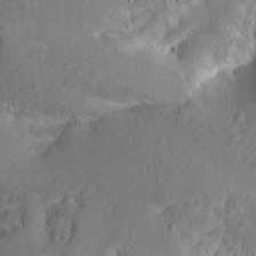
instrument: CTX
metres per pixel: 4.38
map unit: Aa
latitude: 13.5749
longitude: -140.2711
